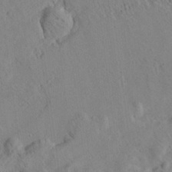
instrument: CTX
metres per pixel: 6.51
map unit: Ave
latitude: 21.4049
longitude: -140.1011
